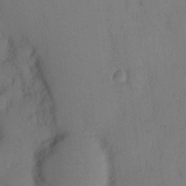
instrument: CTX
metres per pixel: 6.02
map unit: eHh
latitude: 13.4427
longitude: -61.8772
